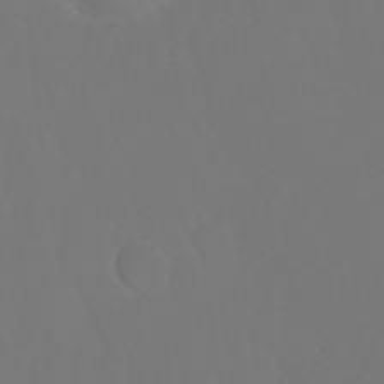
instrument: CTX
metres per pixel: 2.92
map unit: Nhu
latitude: 23.5371
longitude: -64.8002
